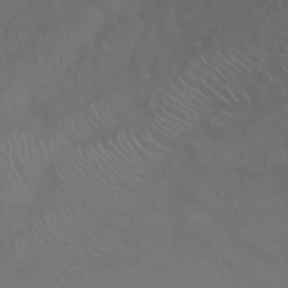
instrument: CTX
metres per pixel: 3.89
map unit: Ht
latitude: -0.6330
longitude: -32.5735
